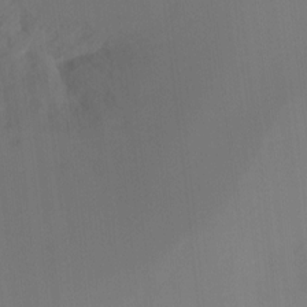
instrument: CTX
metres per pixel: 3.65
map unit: Ht
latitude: -12.1039
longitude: -46.8947
